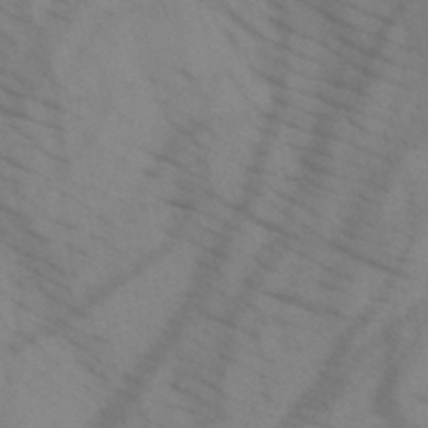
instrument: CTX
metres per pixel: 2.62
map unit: HNb
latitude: -45.2376
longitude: -41.0647
